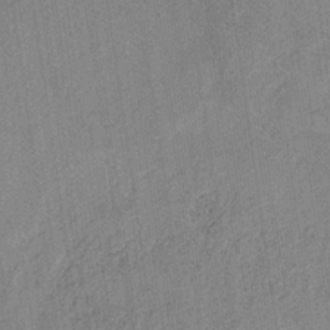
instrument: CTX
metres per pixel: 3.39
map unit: HNb
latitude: -32.1228
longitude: 62.3873
